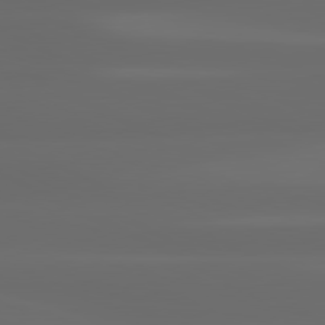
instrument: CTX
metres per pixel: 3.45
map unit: lApd
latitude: 80.7057
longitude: -137.2915
